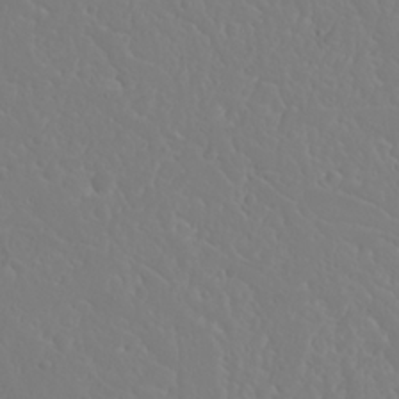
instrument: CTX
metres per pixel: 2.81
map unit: Nhu
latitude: 23.6883
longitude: -64.2522
